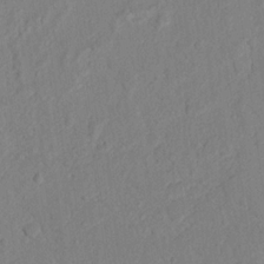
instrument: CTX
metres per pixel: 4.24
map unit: Nhu
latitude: 19.8583
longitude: -76.7435
